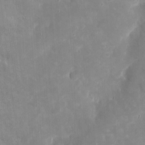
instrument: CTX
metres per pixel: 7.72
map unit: eHh
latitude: 4.2333
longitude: -70.4412
